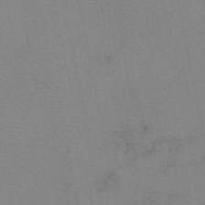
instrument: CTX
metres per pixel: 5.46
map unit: eAb
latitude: 50.0633
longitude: 104.7274
